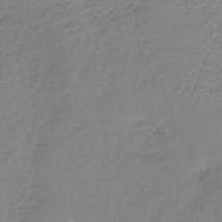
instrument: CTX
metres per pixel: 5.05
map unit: lHb
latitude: -36.7652
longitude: 61.2565
